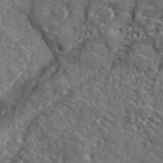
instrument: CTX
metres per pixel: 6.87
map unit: eHh
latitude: 42.2523
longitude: -91.3860
